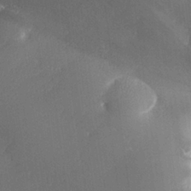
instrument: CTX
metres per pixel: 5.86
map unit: lHvf
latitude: 26.1767
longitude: 140.8786
